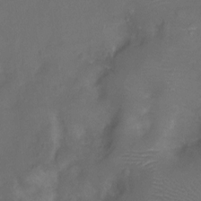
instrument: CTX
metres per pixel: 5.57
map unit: Ht
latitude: -5.8233
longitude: -19.6882
